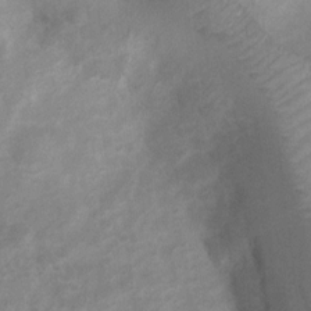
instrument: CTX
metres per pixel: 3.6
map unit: Nhu
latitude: 7.3860
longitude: -23.1025
